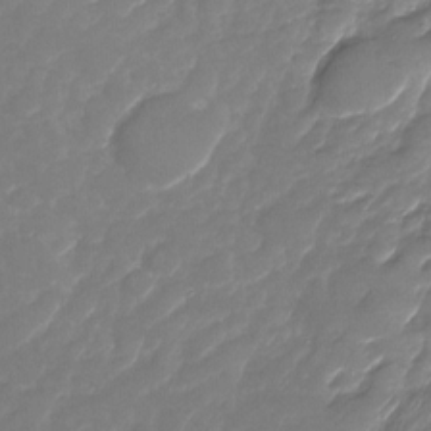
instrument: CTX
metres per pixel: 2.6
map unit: Nhu
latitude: -28.6519
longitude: -65.2159
